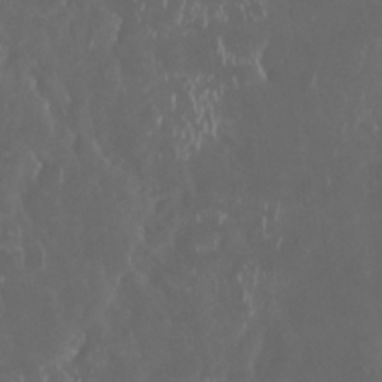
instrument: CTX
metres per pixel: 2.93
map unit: Nhu
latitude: 29.1781
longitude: -59.5938
